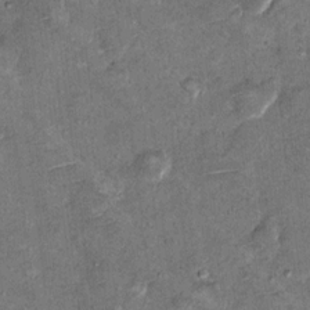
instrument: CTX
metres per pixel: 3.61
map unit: Hto
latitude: 11.0459
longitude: -36.5546
